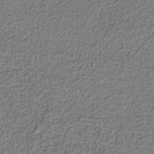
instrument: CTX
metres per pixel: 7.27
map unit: eAb
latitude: -39.6533
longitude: 51.7100
